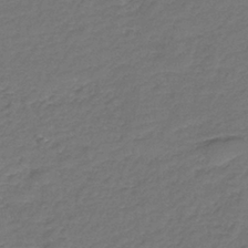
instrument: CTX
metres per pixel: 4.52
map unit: HNb
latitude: -36.1416
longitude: 51.1809
